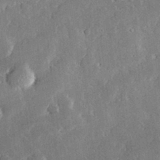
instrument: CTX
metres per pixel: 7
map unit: lHvf
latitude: 33.3293
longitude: -90.9703
